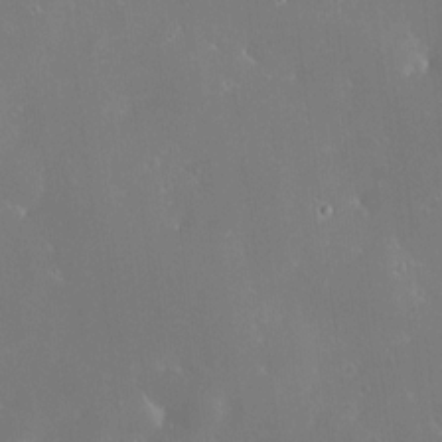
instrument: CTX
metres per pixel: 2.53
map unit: HNhu
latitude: 6.5546
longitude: 12.9731
